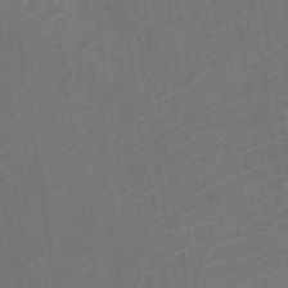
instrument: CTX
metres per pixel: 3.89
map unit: Htu
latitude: -11.5021
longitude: -71.6505
